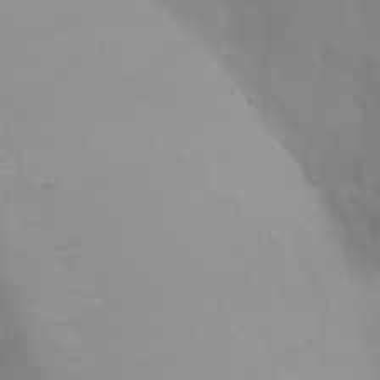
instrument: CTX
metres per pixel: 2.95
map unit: Ht
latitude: 3.4804
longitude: -22.8380
